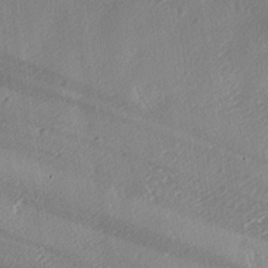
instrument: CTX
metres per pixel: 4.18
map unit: lAa
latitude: -6.1606
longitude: -124.6868
